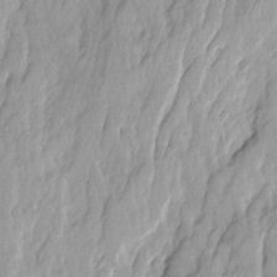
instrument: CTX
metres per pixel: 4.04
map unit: Ave
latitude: 14.5546
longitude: -134.7813
